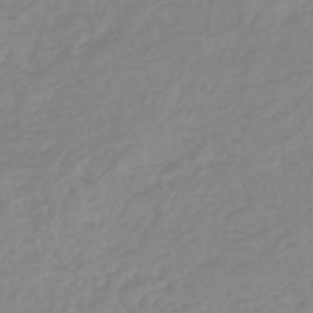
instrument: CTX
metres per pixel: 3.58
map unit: eHb
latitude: -45.7856
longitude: 82.4440
